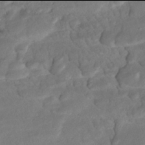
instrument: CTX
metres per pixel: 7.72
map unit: ANa
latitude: -42.0094
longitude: 108.9542
